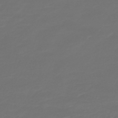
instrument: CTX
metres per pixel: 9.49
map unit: HNb
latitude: -47.6155
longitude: 54.2173
